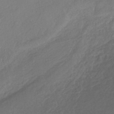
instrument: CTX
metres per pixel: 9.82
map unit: HNhu
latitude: -40.3873
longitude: 95.2376
